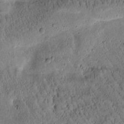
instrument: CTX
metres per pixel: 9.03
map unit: Htu
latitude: -1.9556
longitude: 171.1998
